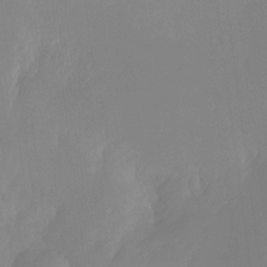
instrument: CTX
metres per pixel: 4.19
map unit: Ht
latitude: -12.8408
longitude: -50.1200
